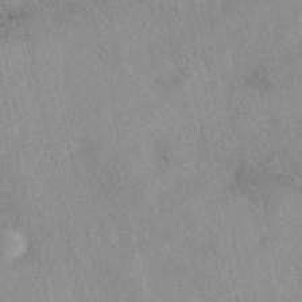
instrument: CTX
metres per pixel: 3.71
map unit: eAb
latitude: 40.1955
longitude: 109.0675
